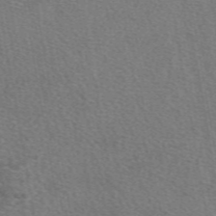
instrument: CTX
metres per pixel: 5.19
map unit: eAb
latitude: 49.8394
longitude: 110.7463
